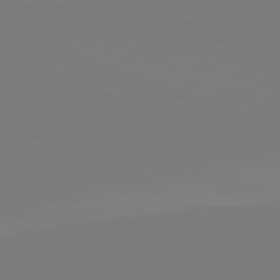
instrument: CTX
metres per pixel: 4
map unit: lApd
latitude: 82.0444
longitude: 146.8975
